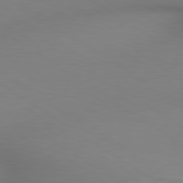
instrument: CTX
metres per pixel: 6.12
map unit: lApd
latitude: 80.0255
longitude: 121.0864
